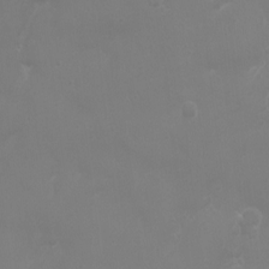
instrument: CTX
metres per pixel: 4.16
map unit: Ht
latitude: -1.9745
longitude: -19.2537
